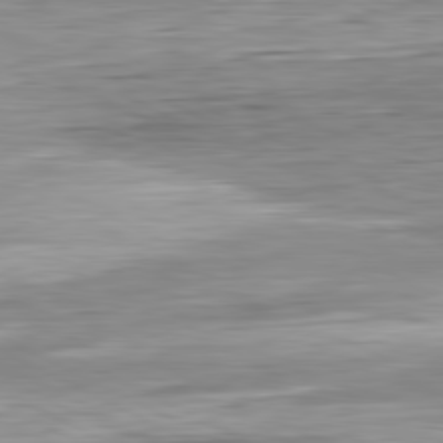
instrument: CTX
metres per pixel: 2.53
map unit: Ap
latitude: -81.6344
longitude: -67.1781
